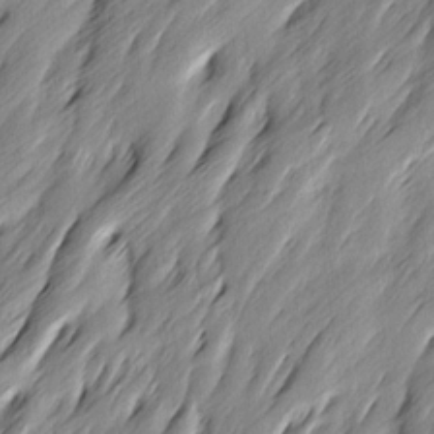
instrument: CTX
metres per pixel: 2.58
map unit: Ave
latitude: 15.2159
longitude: -135.9150
